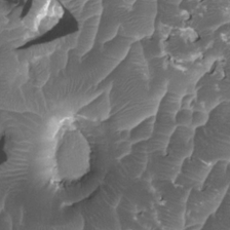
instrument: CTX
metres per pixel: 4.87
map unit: HNhu
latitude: 1.9906
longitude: -0.8191
